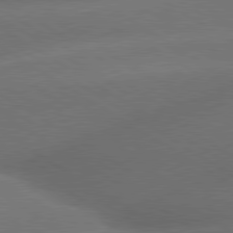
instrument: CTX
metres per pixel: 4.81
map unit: lApd
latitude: 79.9528
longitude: -154.7624
